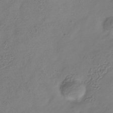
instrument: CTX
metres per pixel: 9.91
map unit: Hve
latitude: -34.2928
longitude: 90.4629
